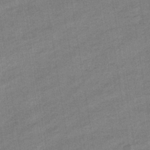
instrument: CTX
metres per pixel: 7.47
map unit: eHb
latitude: -35.9556
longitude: 78.2361
